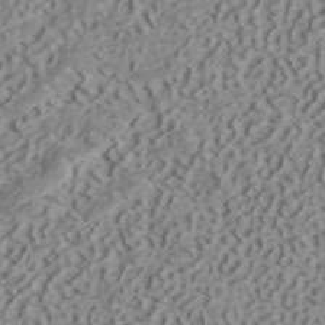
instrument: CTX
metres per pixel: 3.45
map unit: ANa
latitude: 40.7057
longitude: 53.1998
